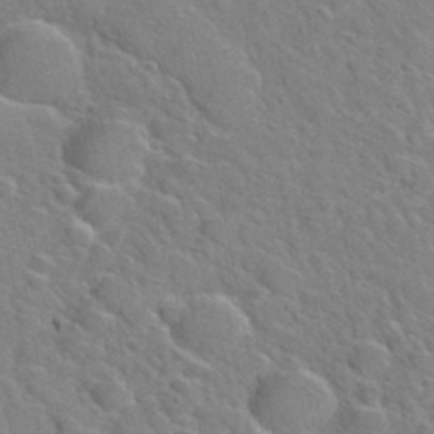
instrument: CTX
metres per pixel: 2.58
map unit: Hto
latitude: 35.7638
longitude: -49.2537
